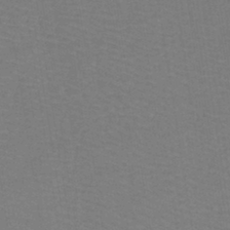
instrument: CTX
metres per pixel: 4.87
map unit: lHb
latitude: -42.3684
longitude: 53.2376
